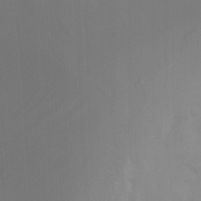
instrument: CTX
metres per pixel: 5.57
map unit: Nhu
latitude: -8.4062
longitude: -52.4601
